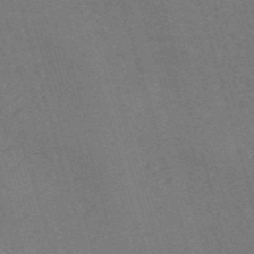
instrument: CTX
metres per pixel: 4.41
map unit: Nve
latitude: -59.1431
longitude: 63.0297
